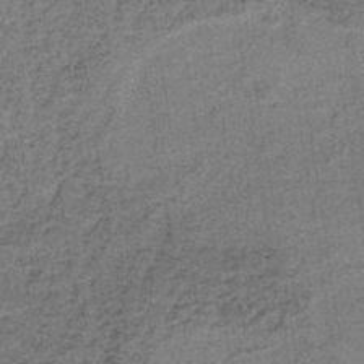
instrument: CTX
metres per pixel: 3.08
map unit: lHb
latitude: -37.9367
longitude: 65.6911
